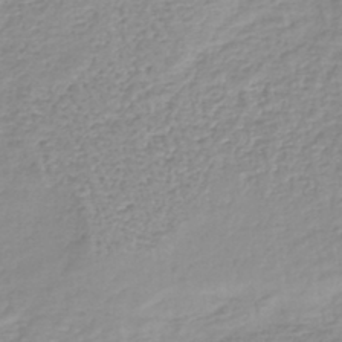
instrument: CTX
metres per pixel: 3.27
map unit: lHb
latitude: -40.4440
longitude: 64.4251
